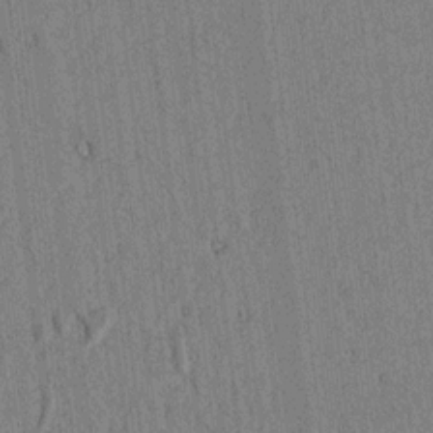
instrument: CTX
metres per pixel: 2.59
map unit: lAvf
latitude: 5.6694
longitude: 169.4643
